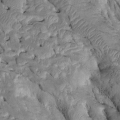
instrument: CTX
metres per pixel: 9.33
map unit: Htu
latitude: -2.2550
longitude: 149.6344
